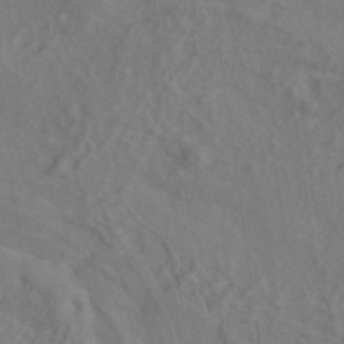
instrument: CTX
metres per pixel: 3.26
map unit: ANa
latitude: -36.5762
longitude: 95.3698
